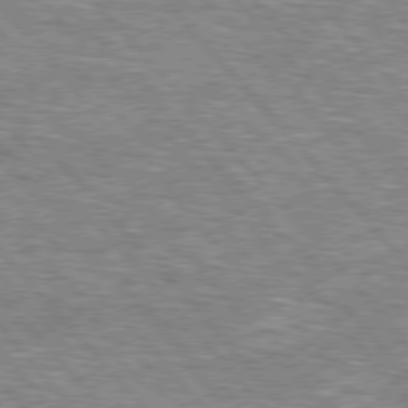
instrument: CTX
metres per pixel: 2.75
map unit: lApd
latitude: 76.4412
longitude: -74.4979
